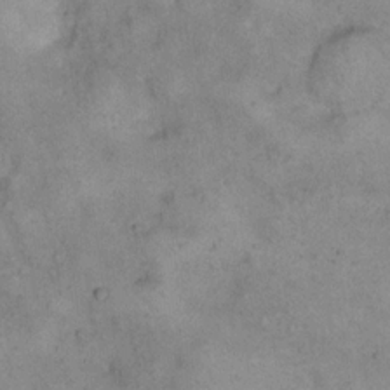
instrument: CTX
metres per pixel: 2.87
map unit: eHh
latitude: 16.9136
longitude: -62.5168
